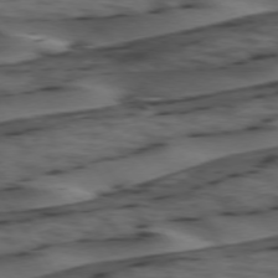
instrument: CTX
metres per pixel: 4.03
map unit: lApd
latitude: 74.5924
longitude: -70.9891
